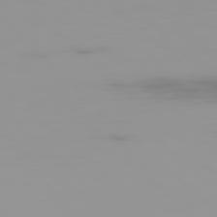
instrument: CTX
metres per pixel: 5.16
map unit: Ap
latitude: -79.1809
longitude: -69.7450
